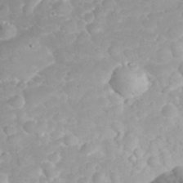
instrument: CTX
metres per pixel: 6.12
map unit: eHh
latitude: 32.4979
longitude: -63.1026
